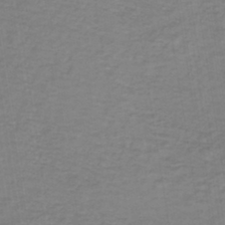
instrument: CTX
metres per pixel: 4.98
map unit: lHb
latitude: -42.3495
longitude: 71.0298
